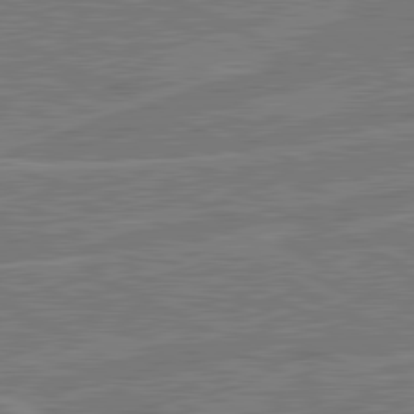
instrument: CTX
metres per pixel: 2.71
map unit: lApd
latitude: 81.2537
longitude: 124.1228
